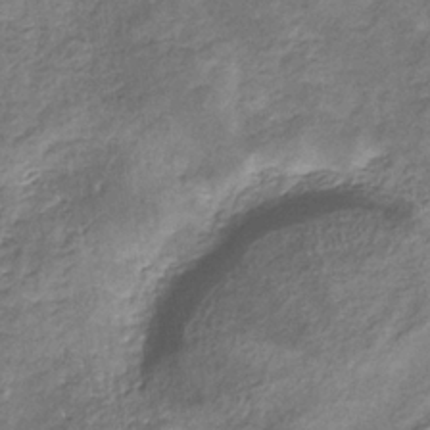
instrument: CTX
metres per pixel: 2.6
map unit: eHb
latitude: -31.3320
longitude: 68.7463
